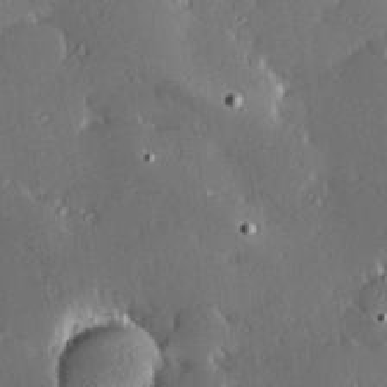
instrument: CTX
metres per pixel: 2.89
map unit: Hve
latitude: 27.5938
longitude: -93.8016
